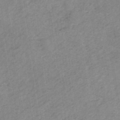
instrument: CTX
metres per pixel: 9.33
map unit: HNb
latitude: -45.3699
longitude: -45.6694
